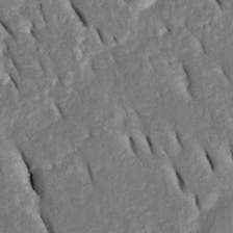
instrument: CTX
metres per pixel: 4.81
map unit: Htu
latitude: -0.8975
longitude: 150.2928
